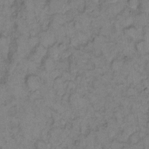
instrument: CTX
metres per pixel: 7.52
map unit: eHh
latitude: 9.1214
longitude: -63.2915
